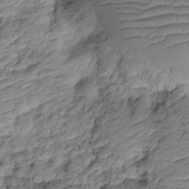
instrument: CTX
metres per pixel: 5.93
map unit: HNhu
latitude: -20.8597
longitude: 84.6707
